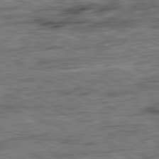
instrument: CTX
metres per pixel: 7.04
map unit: Ap
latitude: -81.7667
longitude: -79.5749
